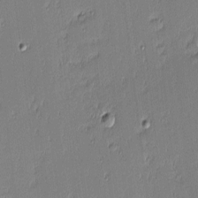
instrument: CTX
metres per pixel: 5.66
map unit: eHh
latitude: -3.3131
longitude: -82.8946
